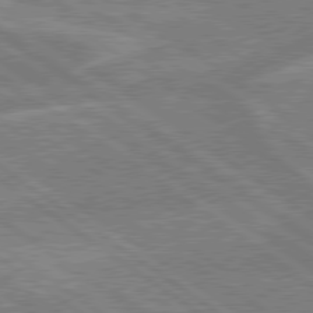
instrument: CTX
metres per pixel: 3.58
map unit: lApd
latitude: 79.2348
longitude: -161.4804
